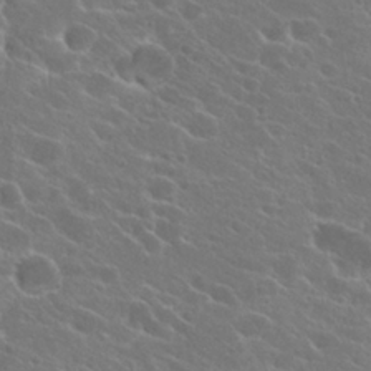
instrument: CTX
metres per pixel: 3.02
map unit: Hto
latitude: 24.4412
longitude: -39.5938
